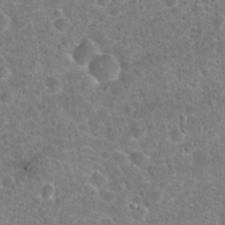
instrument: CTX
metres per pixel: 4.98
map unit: Hto
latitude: 21.6694
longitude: -47.8584
